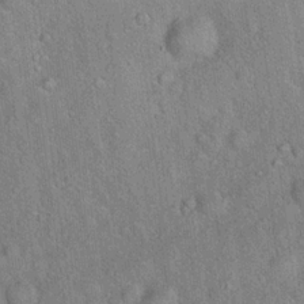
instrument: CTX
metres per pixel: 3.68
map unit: Hto
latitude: 18.4223
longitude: -52.5357
